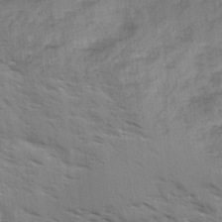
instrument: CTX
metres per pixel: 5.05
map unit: Ave
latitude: 0.8569
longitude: -110.4790
